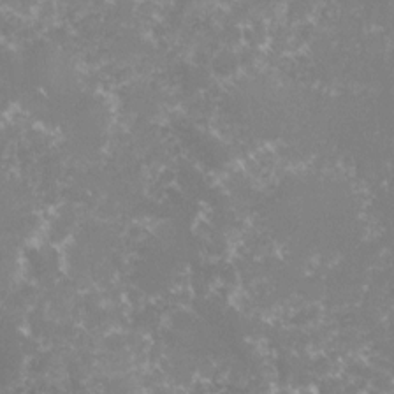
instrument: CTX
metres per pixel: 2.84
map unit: lHvf
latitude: -16.4251
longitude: -100.2145
